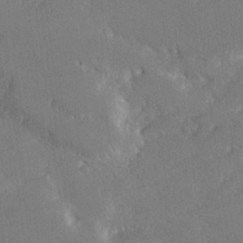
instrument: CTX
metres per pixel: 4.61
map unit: lHvf
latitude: 27.0270
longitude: 140.9164
